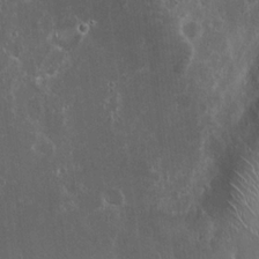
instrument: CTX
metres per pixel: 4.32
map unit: eHh
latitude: 21.9528
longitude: -58.2523
